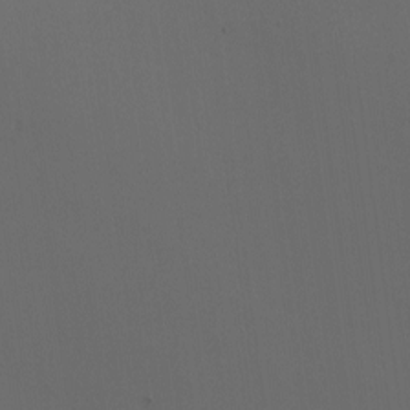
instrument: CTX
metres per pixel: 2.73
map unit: Nhu
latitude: -6.9163
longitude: -95.1026
